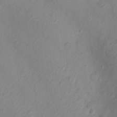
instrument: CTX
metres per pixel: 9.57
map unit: Nhu
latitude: 5.1025
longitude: -18.2900
